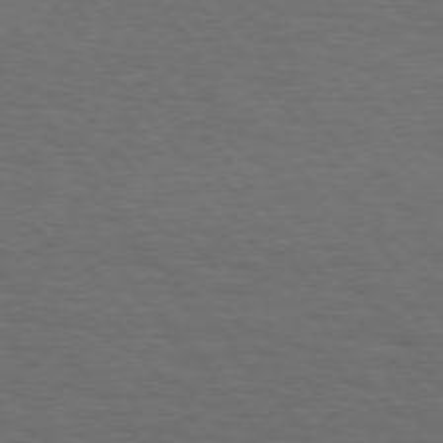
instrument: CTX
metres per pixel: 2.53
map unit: Hpe
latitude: 75.8205
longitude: -131.3104
